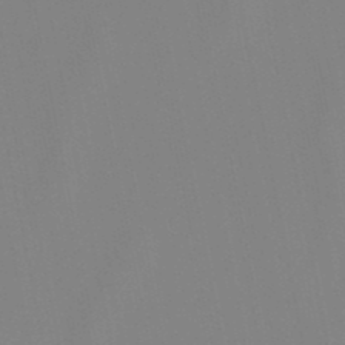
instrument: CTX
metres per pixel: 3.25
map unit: lHb
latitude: -48.5196
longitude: 70.0661
